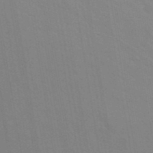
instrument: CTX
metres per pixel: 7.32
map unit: ANa
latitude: 39.6127
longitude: 22.0472
